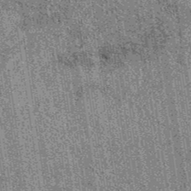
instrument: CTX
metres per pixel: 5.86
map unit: eAb
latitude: 38.5546
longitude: 107.6911
